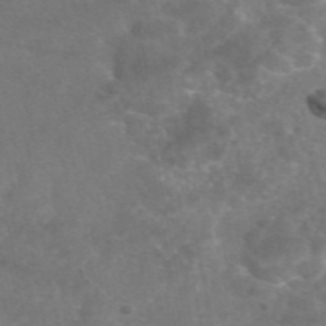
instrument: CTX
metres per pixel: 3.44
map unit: eAb
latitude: 46.6113
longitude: 117.2564
